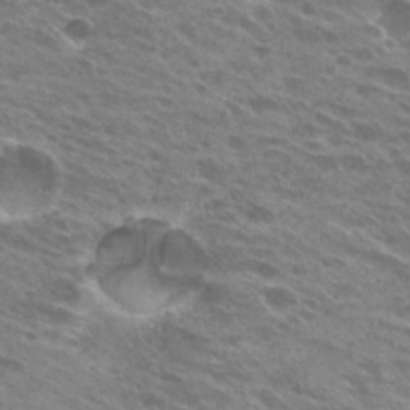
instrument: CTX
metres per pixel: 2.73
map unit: Hto
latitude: 24.9135
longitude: -41.5560
